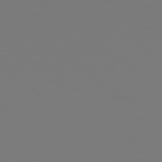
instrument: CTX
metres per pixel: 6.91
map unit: Hpe
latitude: 79.0081
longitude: -174.4412
